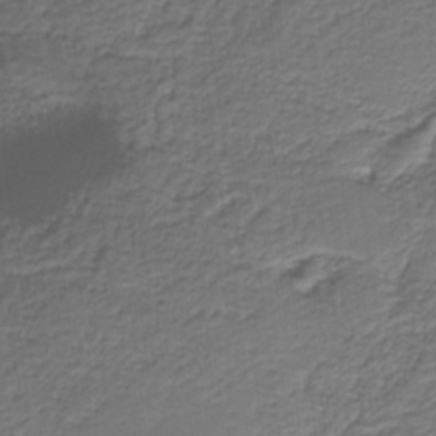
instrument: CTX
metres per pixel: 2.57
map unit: eAb
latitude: -38.9542
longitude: 52.8785
